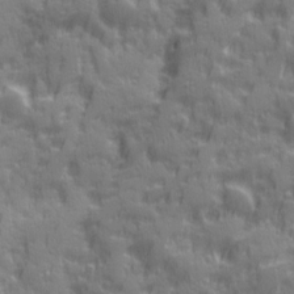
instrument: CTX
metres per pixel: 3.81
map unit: Ave
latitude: 19.9339
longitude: -132.6113
